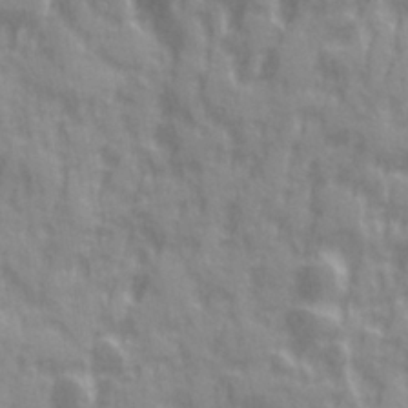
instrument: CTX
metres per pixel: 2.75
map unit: Ave
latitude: 19.9906
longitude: -132.3845
